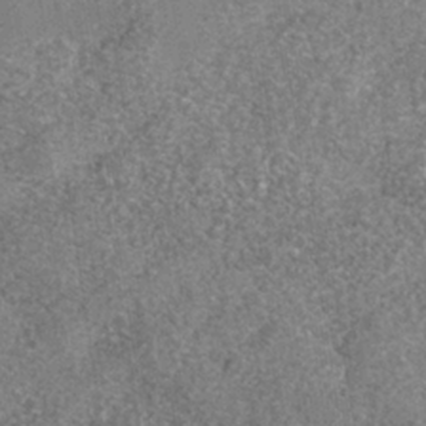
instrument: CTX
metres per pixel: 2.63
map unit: Nhe
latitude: -35.9367
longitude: -130.3468
